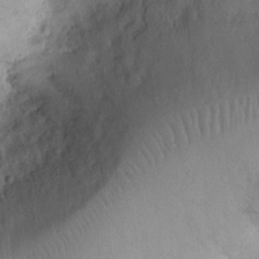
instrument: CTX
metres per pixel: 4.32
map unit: Ht
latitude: 10.2523
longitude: -74.2900
